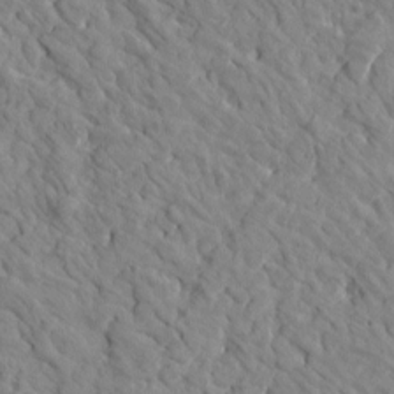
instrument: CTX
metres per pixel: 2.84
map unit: Htu
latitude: 1.8205
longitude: 178.9163
